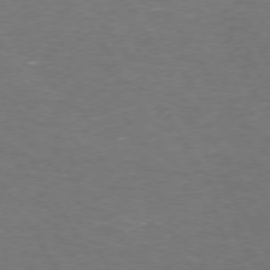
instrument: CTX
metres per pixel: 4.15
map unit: Hpe
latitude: 72.7436
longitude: -124.5734
